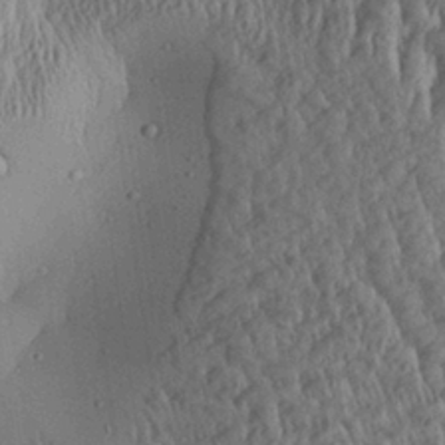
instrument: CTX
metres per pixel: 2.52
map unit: Aa
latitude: 28.1011
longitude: -136.0633
